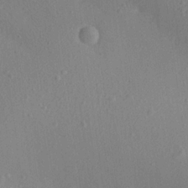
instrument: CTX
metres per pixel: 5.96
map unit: Aa
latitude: 20.9514
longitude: -138.9325
